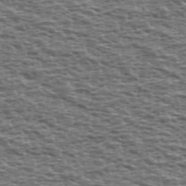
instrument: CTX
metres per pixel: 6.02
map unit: Ave
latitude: 39.3482
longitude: -112.6679
